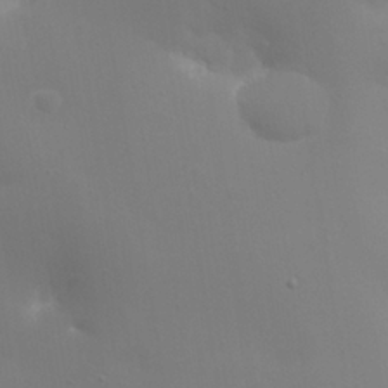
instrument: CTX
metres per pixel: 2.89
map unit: Nhu
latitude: 25.4615
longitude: -56.8380
